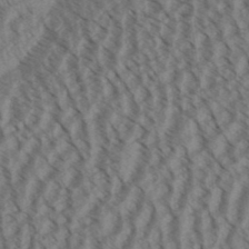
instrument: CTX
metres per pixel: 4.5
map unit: Aa
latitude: 31.0837
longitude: -138.9325
